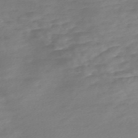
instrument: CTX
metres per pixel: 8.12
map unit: Nve
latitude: -57.4832
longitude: 57.3698
